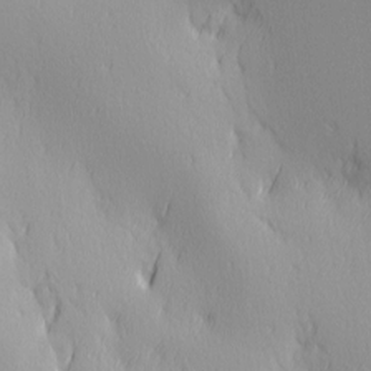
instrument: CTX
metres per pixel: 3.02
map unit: Ave
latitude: 3.0836
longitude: -113.0269
